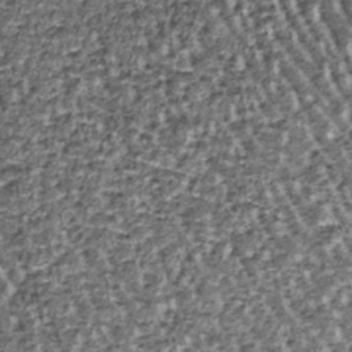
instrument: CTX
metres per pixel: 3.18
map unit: lHb
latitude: -39.1053
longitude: 65.1620
